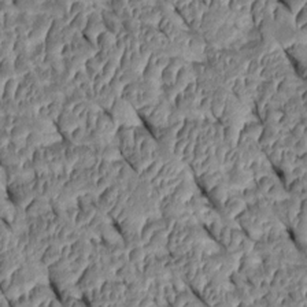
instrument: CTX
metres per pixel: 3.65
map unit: Htu
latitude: 1.1403
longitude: 148.1228
